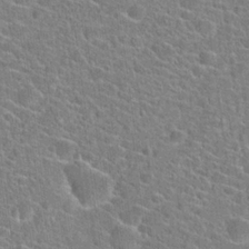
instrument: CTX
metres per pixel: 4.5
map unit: Hto
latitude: 22.4601
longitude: -44.8380
